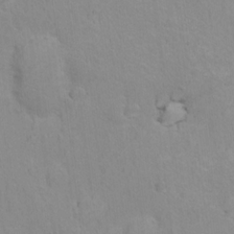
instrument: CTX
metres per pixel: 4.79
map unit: Nhu
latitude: 16.5168
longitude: -33.1214
